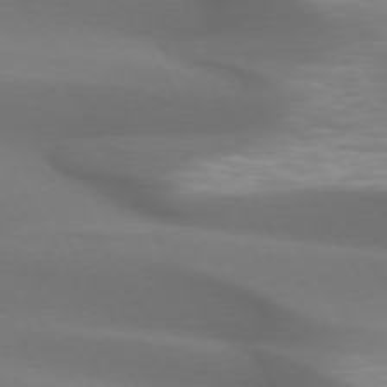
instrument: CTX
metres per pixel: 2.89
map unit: lApd
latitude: 72.8191
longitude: -50.1011
